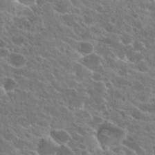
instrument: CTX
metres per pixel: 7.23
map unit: Hto
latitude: 24.5167
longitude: -39.1781
